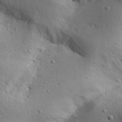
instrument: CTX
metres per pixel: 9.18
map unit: Aa
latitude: 31.0459
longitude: -143.7828
